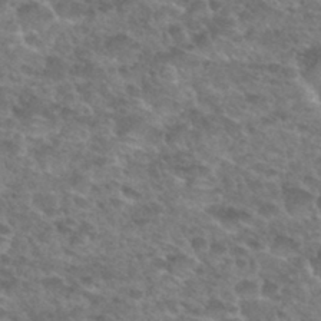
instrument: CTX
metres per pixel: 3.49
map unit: Hto
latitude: 33.1592
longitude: -49.2159
